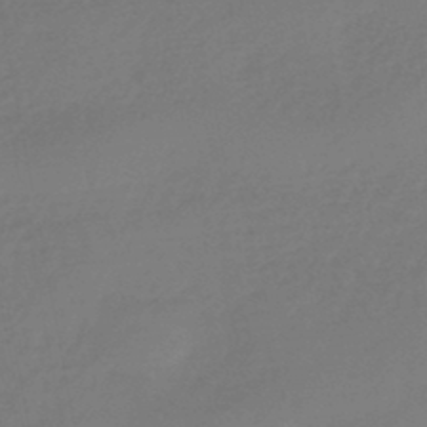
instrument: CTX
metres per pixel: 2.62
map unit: eHb
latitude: -46.3873
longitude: 84.5195
